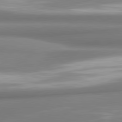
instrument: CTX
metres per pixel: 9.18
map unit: lApd
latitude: 80.1767
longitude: 178.6518
